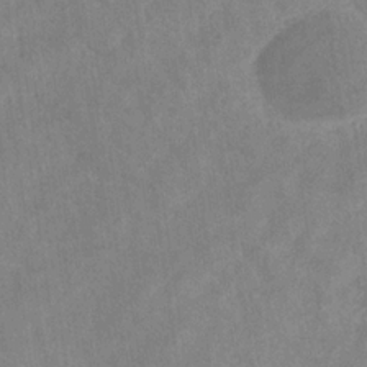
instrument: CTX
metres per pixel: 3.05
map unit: eHb
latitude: -31.8233
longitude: 71.4077
